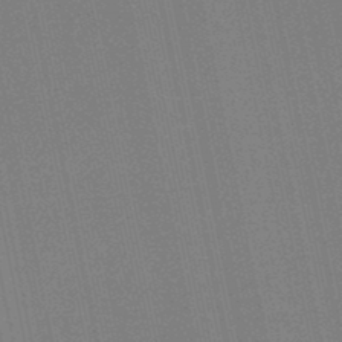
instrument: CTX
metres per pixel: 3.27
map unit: lHb
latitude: -46.6329
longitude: 78.2172
